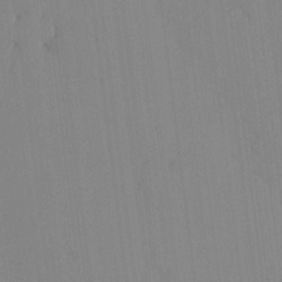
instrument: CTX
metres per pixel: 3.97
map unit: eHh
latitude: -3.9745
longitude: 16.6897
